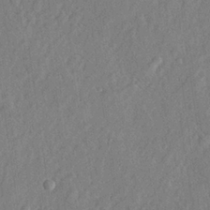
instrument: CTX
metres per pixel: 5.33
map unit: lHvf
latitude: 22.8758
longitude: 144.3306
